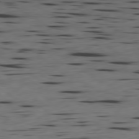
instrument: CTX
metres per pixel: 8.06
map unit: Ap
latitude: -79.9745
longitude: -100.3089
